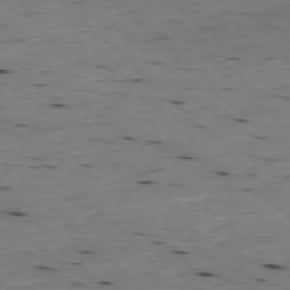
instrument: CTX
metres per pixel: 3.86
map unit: Ap
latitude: -77.5588
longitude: -89.4805
